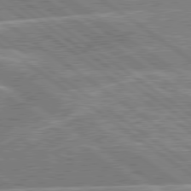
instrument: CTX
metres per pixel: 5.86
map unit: lApd
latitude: 79.6694
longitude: -156.6112
